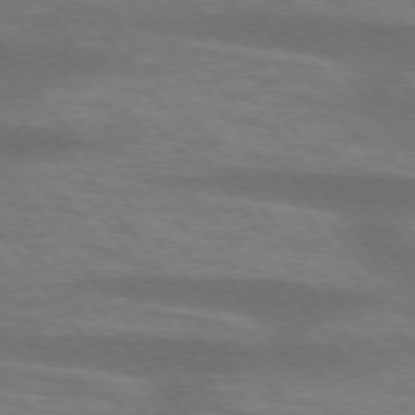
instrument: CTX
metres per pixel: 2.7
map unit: lApd
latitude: 75.1025
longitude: -57.7260
